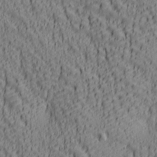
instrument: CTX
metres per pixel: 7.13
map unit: lAa
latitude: 6.9892
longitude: -116.2900
